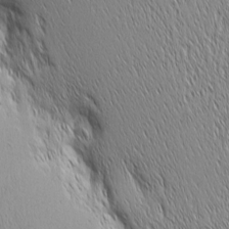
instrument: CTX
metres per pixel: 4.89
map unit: Aa
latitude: 6.4412
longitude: -129.8205
